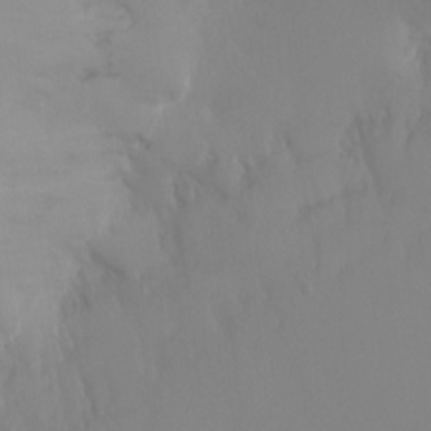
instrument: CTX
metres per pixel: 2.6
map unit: Ht
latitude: -8.8030
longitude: -32.2145
